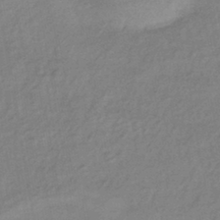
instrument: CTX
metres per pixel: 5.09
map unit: HNhu
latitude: -42.4251
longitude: 90.1795
